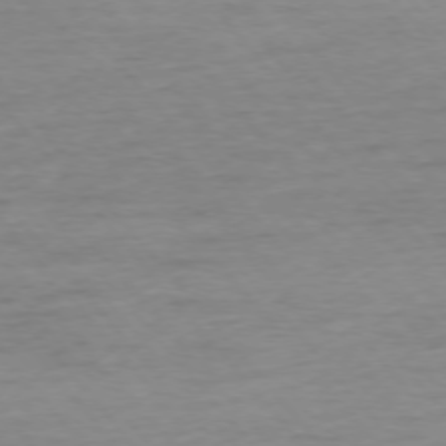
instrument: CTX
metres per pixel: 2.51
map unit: Ap
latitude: -76.3684
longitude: -84.0444
